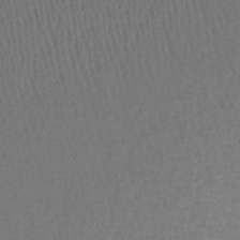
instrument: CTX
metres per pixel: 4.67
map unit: lHb
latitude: -43.6154
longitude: 58.2361
